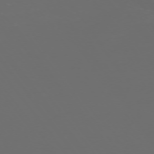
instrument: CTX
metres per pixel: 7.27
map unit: Ap
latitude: -74.5385
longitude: -75.7639
